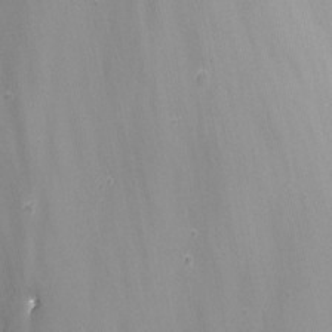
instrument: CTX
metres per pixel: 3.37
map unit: Nhu
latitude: -13.6911
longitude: -66.4412
